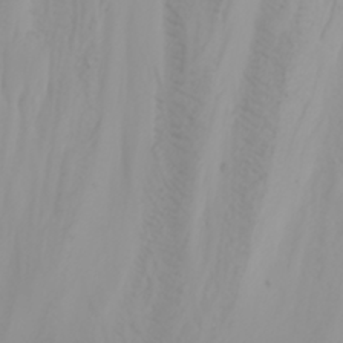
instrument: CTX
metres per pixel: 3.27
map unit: Aa
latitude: -3.3887
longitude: -71.0647
